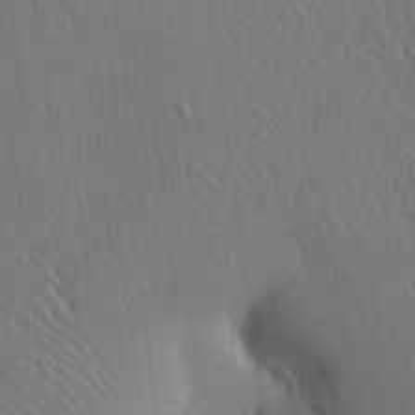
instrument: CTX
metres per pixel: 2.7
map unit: Aa
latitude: 25.1781
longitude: -137.0837
